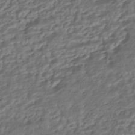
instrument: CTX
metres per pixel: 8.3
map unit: ANa
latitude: -43.1809
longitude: 108.7652
